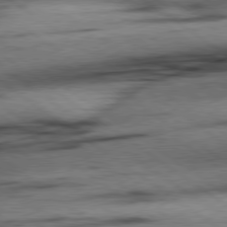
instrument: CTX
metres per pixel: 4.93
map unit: Hpe
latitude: 78.8758
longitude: -155.5182
